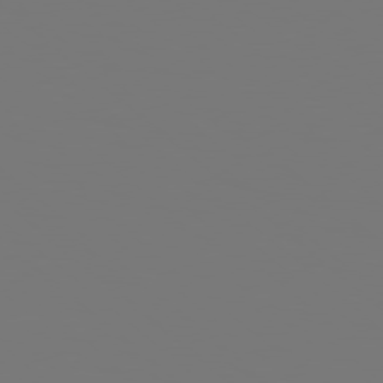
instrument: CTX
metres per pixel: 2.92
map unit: Hpe
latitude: 78.2901
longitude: -163.3104
